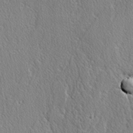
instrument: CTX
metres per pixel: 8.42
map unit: lAvf
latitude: -2.5573
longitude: -109.3670
